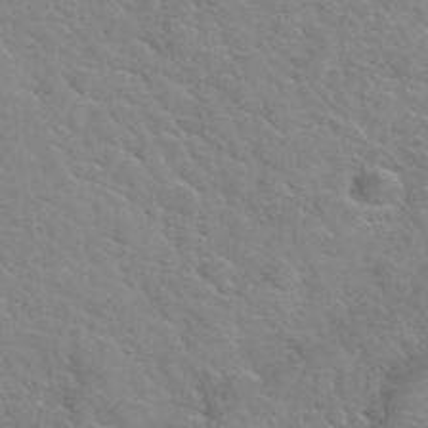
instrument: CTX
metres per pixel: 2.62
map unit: Hto
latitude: 35.9150
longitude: -50.1766
